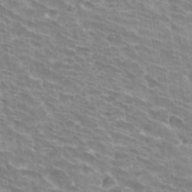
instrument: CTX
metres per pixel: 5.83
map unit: Hto
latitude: 33.3860
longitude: -42.1389
